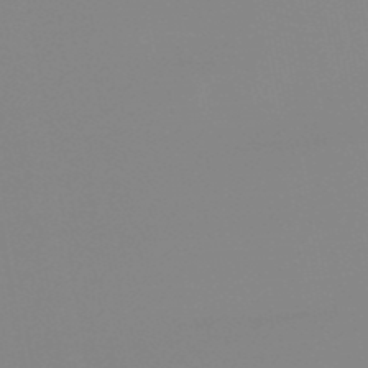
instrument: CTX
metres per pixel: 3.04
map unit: eHb
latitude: -50.0850
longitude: 73.7666
